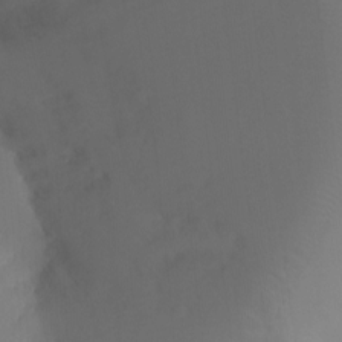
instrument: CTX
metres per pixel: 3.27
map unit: Ht
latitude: -16.3873
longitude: -41.4993
